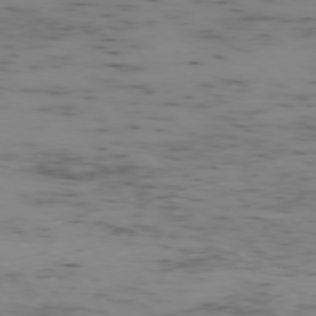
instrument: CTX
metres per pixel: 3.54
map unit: Ap
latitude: -75.3699
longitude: -79.1403
